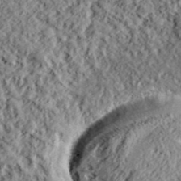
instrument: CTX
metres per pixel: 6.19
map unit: lHvf
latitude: 39.0080
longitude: -88.5546
